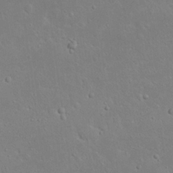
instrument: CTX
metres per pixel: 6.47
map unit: Nhu
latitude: 23.4237
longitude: -72.0255
